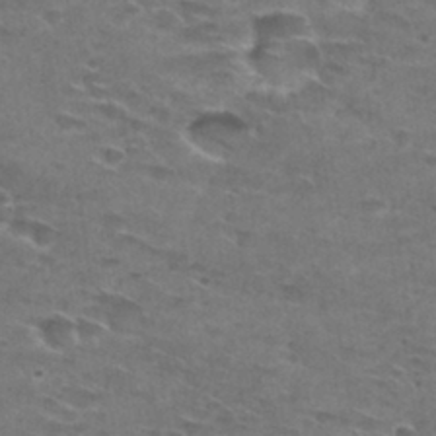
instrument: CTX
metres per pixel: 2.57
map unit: Hto
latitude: 29.8583
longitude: -46.7624
